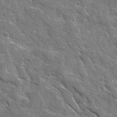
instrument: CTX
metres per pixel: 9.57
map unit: Ave
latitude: 17.7261
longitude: -130.7814
